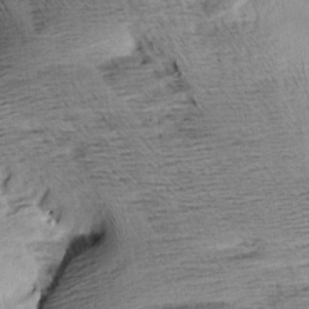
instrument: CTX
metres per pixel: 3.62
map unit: Aa
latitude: 8.9703
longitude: -141.6693
